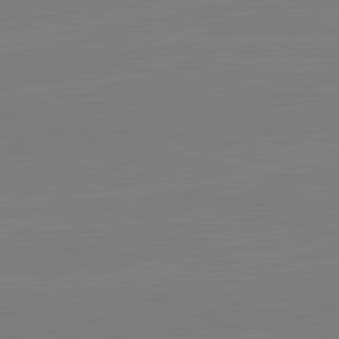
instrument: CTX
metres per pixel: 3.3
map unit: lApd
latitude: 82.1766
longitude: -157.8583
